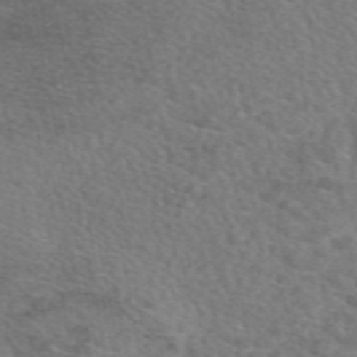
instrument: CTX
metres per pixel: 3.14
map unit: eAb
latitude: 50.2522
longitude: 111.0297
